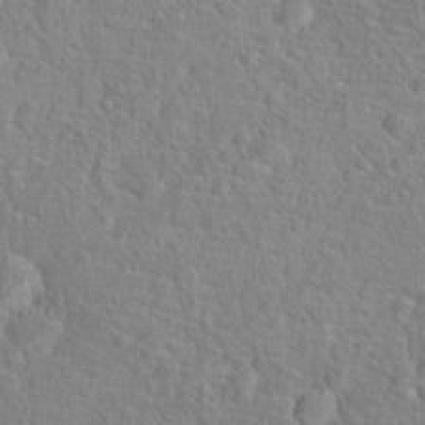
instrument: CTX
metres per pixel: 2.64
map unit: Hto
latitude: 16.8380
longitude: -41.8772
